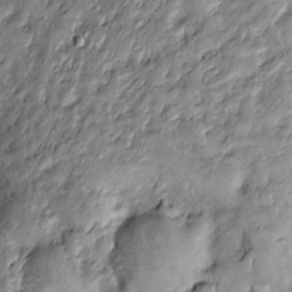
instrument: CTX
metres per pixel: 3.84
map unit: Htu
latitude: -6.2361
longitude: 159.4265
